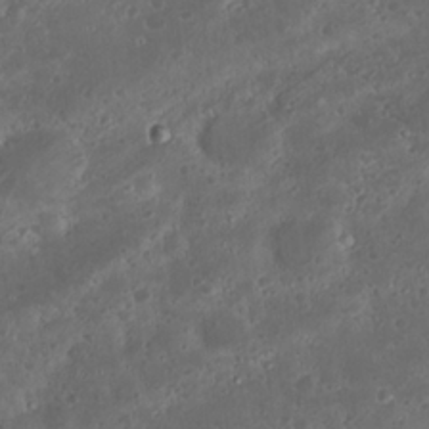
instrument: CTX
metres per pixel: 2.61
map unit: Nhu
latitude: 23.1781
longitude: -62.5357
